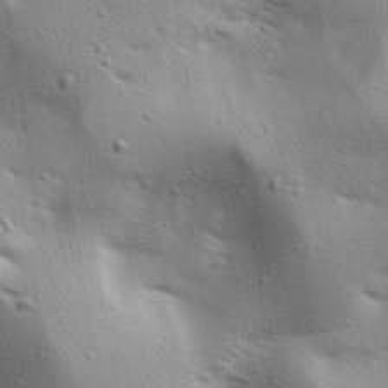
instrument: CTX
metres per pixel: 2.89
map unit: lAa
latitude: 18.1577
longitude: -138.5924
